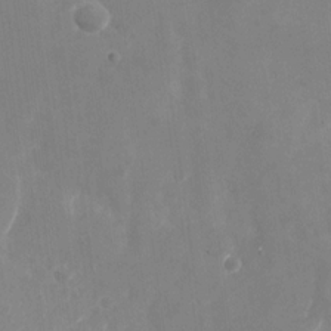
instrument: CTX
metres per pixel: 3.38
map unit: Nhu
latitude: -28.4818
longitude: -68.6491
